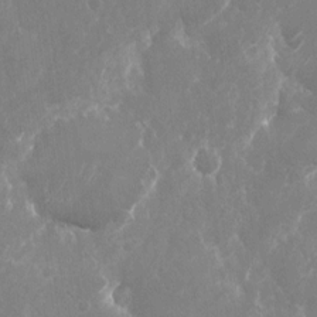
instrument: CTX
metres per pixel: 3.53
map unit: Nhu
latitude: -22.3873
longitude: -72.4601
